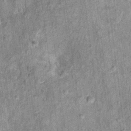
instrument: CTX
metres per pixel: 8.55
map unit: Ht
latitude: 11.1592
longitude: -38.1389
